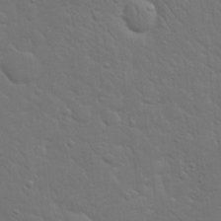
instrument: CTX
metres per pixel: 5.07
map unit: eHh
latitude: 19.8205
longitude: -63.0837
